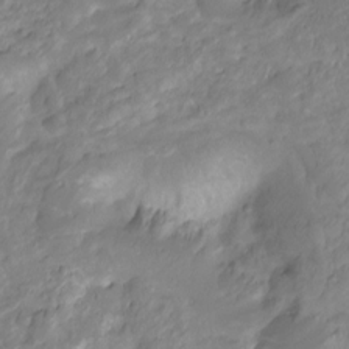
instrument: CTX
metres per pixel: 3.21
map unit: Ht
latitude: -10.2362
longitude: -39.8772
